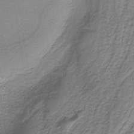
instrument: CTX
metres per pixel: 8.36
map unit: HNb
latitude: -37.8989
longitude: 53.8422
